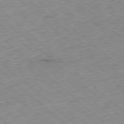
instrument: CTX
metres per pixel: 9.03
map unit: Ap
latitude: -78.2550
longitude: -60.3278
